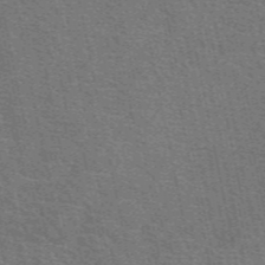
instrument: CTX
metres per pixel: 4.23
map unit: eAb
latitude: 49.6316
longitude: 114.1795
